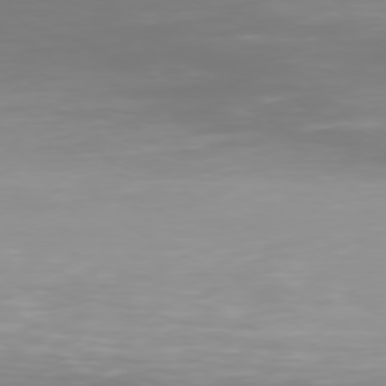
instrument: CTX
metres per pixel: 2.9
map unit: Hpe
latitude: 74.7246
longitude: -129.8016
